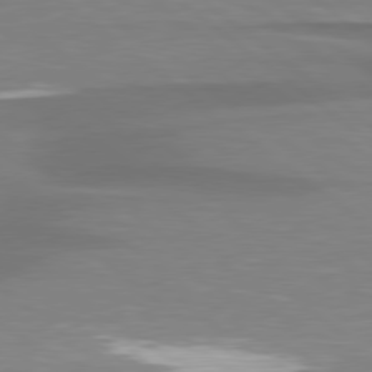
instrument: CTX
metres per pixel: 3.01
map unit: lApd
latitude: 79.0648
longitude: -89.4049
